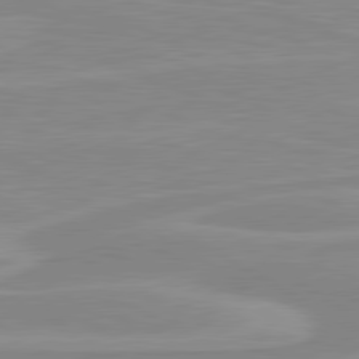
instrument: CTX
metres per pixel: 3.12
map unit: lApd
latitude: 80.4790
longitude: 171.8234
